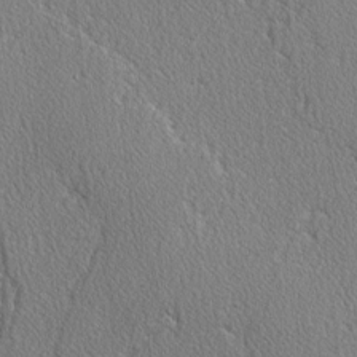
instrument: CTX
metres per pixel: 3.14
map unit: lAvf
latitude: -3.2186
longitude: -108.6112
